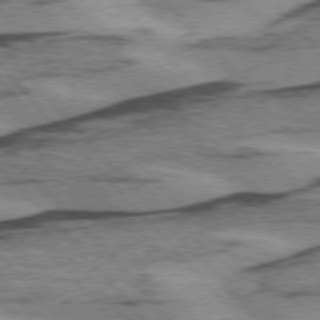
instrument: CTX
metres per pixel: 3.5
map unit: lApd
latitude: 75.4993
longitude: -78.3468
